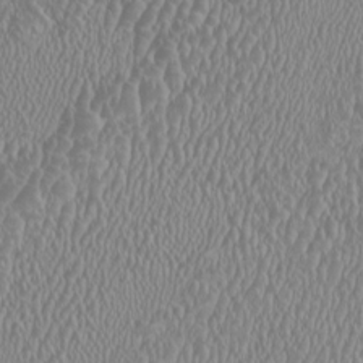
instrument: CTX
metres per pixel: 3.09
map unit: HNhu
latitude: -0.6141
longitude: 1.8423
